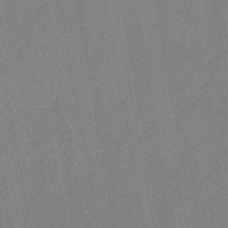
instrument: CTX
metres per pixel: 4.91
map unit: eHb
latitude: -44.3684
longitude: 86.3306
